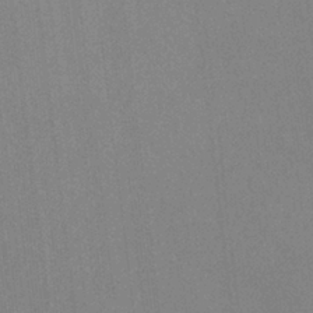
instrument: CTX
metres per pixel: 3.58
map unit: HNb
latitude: -35.1620
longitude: 54.5763
